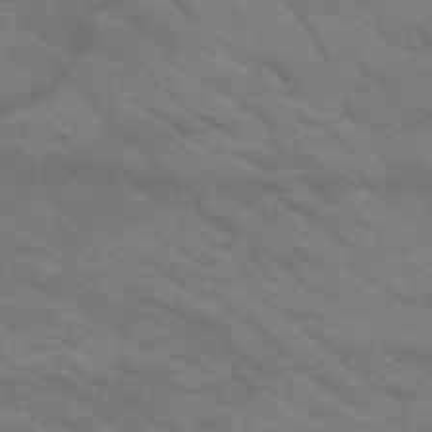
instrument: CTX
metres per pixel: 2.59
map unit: HNb
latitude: -53.1431
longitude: -44.7057
